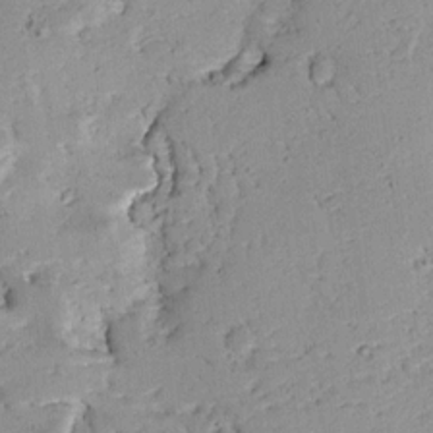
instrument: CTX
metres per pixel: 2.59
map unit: Ave
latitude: 13.1025
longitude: -138.4601
